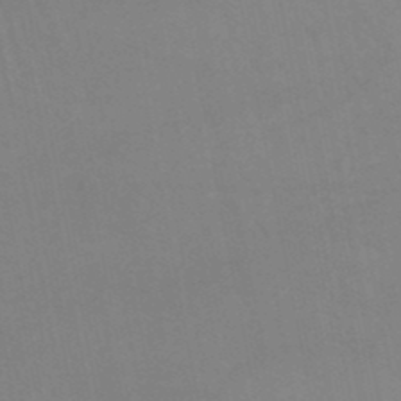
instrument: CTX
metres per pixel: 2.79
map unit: lHb
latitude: -44.9353
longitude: 76.8975
